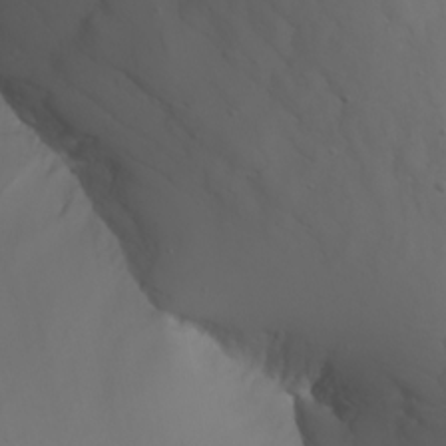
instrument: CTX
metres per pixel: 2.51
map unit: Nhu
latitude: -7.1431
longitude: -81.3859
